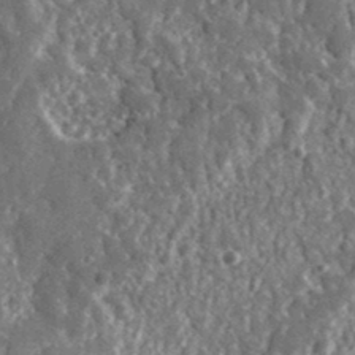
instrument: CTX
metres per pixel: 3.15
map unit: lHvf
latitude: 35.4426
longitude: -87.5938
